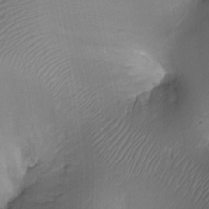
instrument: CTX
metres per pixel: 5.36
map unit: Ht
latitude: -18.3495
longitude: -44.6301
